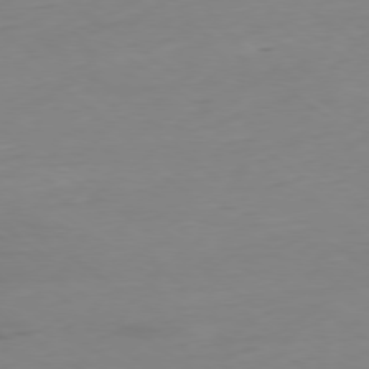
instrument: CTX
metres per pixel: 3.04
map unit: Hpe
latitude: -78.8975
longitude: 14.0283
